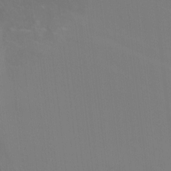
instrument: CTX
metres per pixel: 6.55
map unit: Nhu
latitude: -8.3117
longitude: -84.1200
